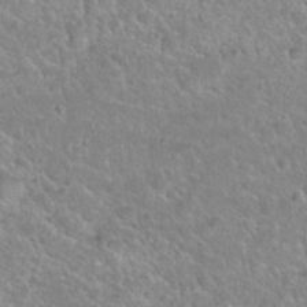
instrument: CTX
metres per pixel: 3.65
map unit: Hto
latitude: 24.3656
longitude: -49.8016
